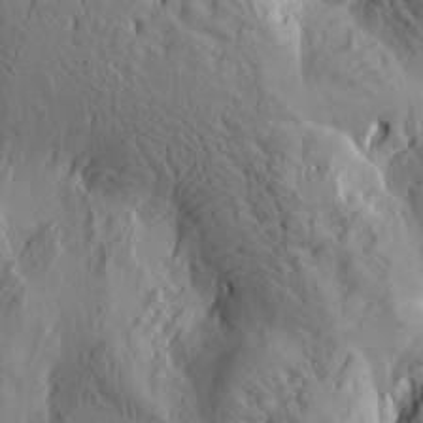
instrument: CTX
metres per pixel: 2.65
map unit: Htu
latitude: -3.2186
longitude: -176.8758
